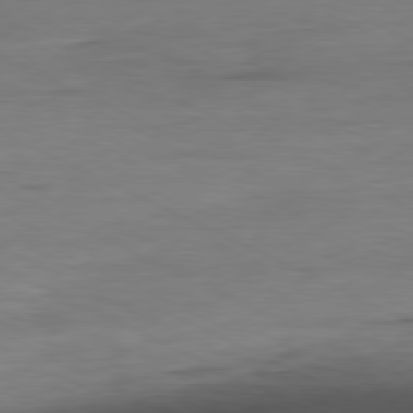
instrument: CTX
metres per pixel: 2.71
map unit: Ap
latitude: -80.5007
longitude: -82.1388
